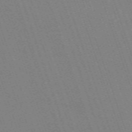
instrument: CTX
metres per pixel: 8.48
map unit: eHh
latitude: -64.8408
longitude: 51.6155
